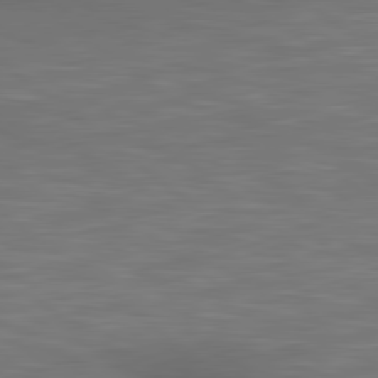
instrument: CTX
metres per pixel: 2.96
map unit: lApd
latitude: 80.2522
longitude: 119.1242
